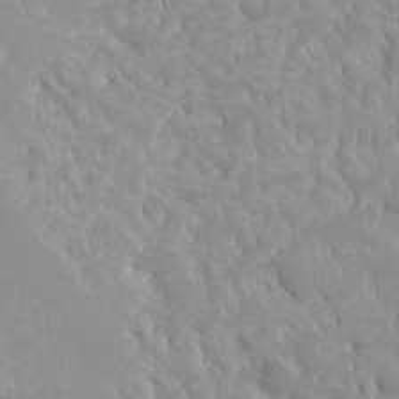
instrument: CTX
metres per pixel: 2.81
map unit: Ht
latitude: -3.0675
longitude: -25.8961
